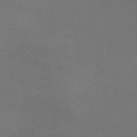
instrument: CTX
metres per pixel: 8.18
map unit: lHb
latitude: -39.9178
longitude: 75.8801
